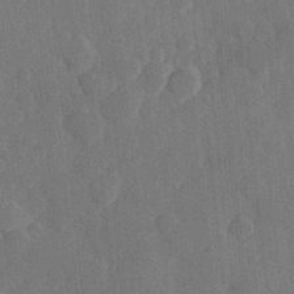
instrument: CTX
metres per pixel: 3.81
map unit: Hve
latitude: 25.7827
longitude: 149.2187
